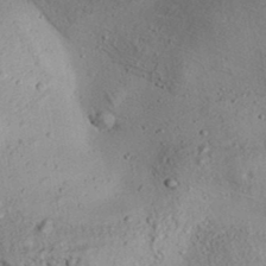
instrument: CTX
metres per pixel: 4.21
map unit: Aa
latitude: 32.2711
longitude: -134.5168
